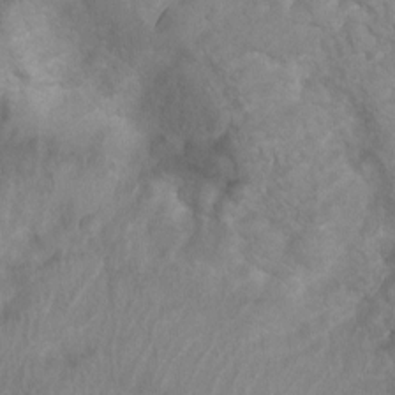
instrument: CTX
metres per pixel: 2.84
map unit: Ht
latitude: 3.5182
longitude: -27.7639
